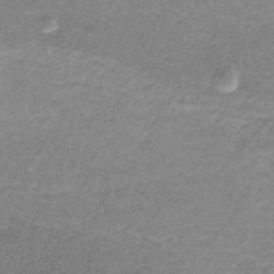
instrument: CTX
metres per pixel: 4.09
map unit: HNb
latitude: -32.6330
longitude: 60.6518
